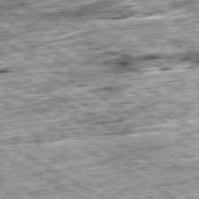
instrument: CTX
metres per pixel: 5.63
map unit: Ap
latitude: -80.2362
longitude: -88.8191
